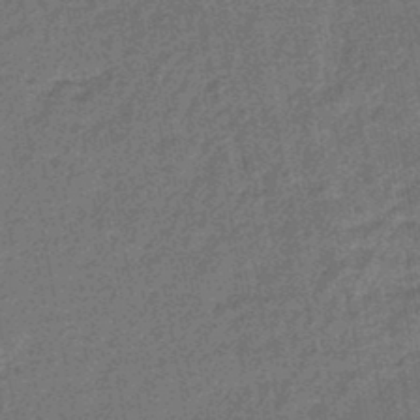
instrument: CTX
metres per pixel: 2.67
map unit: eHb
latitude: -45.6344
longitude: 87.0864
